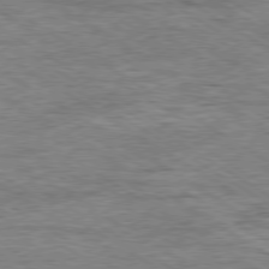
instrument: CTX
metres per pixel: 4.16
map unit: Ap
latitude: -79.9556
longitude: -78.1200
